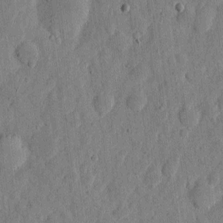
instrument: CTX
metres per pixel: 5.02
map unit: eHh
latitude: 6.1011
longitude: -71.8583
